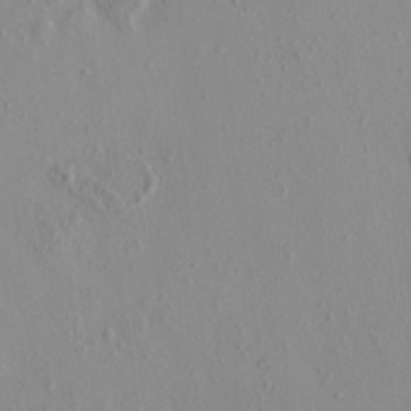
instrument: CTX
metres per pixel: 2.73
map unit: eHh
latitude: -0.4440
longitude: 18.0472
